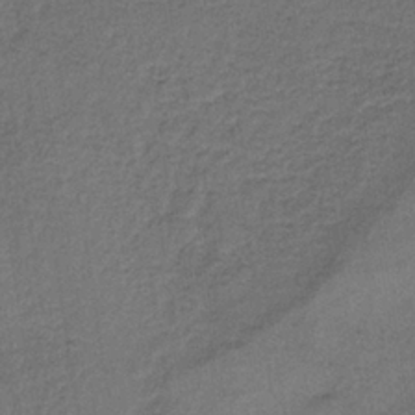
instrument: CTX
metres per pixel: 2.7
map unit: lHb
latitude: -35.4643
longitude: 62.7274
